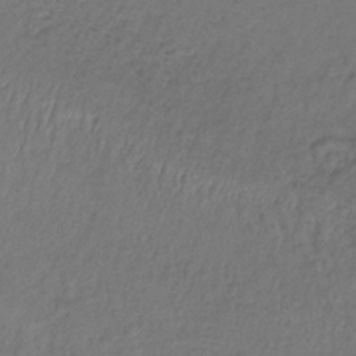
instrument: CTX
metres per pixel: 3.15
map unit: lHb
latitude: -37.7477
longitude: 58.5195
